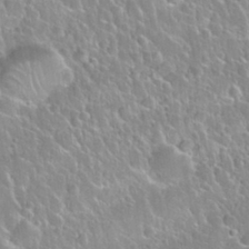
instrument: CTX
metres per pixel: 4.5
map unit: Nhu
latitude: 30.5168
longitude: -53.0837
